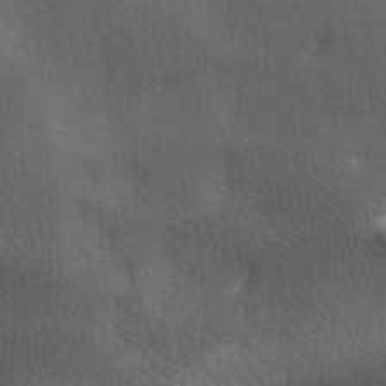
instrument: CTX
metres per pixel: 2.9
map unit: lAa
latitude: -6.5573
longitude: -121.5749
